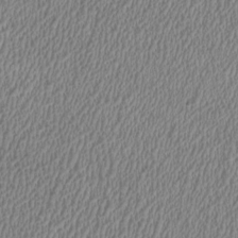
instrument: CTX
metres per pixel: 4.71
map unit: HNhu
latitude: 0.1011
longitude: -0.4034
